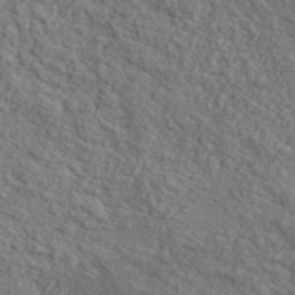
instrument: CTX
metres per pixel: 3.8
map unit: lHvf
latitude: 37.8584
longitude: -87.4615
